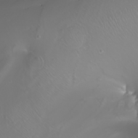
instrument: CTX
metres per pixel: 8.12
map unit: Nhu
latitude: -8.0283
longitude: -93.4615
